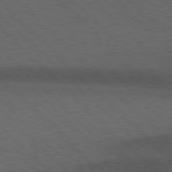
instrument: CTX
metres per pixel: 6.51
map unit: Hpe
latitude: 77.4615
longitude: -153.3482
